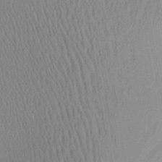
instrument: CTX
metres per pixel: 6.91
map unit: Aa
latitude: 24.8757
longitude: -136.0255
